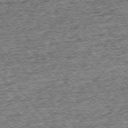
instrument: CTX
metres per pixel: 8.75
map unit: Ap
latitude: -75.3510
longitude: -91.9528
